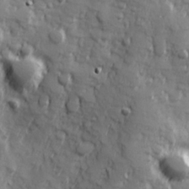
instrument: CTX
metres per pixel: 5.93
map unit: Hve
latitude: 25.5182
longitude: 146.7841
